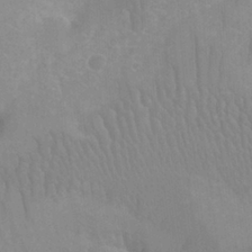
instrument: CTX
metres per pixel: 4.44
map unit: Nhu
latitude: -12.6896
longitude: -67.1970
